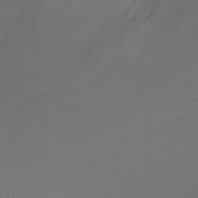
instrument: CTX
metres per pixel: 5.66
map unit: Nhu
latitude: -7.5399
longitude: -71.9150
